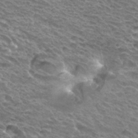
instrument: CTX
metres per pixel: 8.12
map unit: Hto
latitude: 33.0458
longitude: -40.3089
